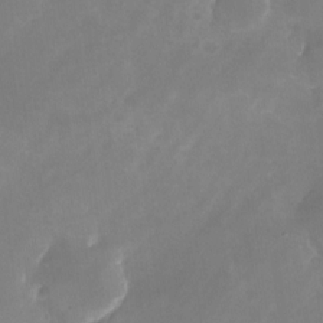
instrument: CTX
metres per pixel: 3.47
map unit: Nhu
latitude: -25.1053
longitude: -71.0647
